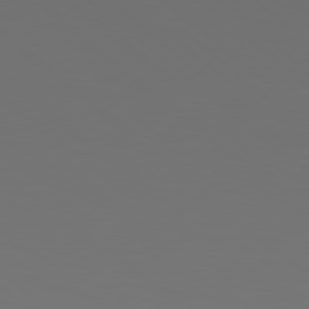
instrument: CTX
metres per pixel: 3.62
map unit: Hpe
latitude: 78.5735
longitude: -174.1389
